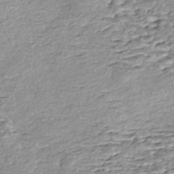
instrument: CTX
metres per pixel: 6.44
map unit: Nhe
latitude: -47.3698
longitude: -171.7638
